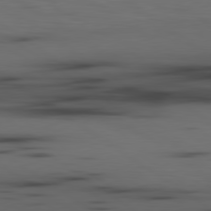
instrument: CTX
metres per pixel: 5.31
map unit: lApd
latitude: 79.8017
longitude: 161.6344
